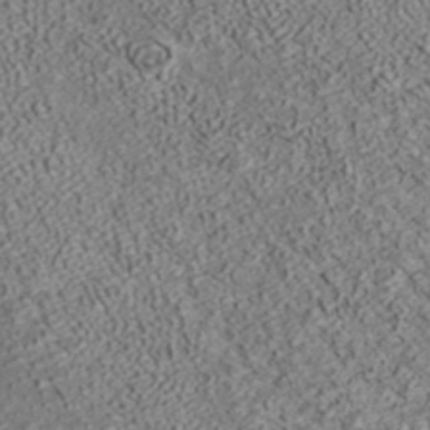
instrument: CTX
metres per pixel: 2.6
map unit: ANa
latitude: 37.1026
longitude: 18.7652
